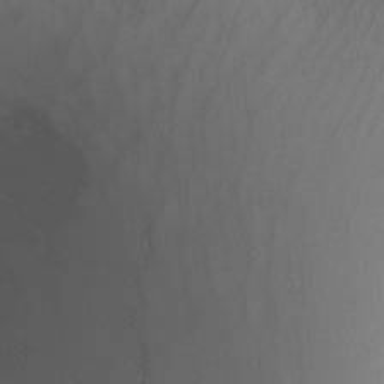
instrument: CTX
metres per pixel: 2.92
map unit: Nhu
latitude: -6.6518
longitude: -91.1403
